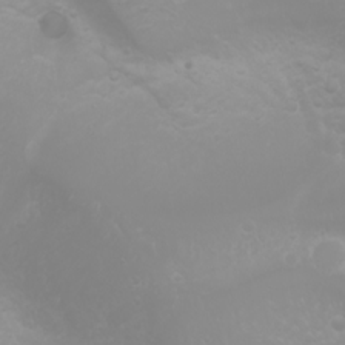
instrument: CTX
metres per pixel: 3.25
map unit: Htu
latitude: -0.6330
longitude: -75.0836
